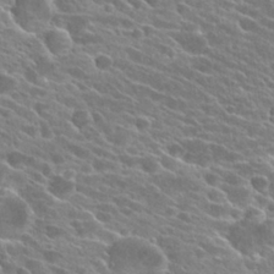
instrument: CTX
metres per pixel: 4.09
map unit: Hto
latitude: 25.0647
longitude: -41.2348
